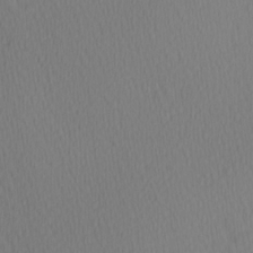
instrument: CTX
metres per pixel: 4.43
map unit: Hve
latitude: 12.9325
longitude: -90.9703
